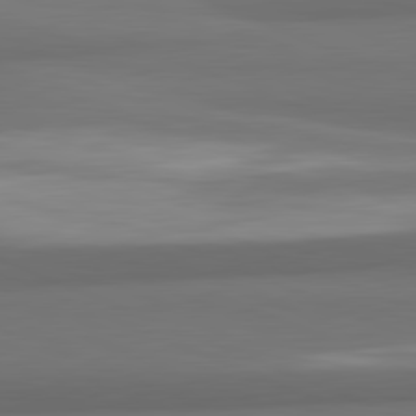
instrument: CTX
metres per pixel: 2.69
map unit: lApd
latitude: 81.9339
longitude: 171.2565
